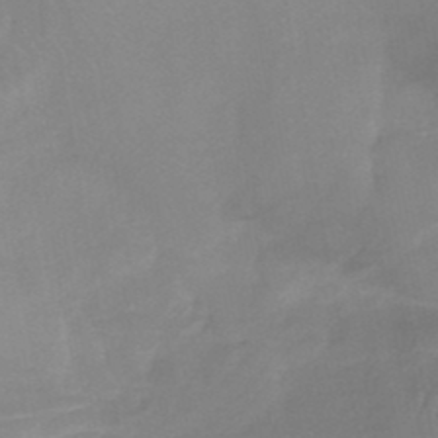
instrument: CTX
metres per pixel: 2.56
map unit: lHb
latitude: -37.7288
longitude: 58.2361
